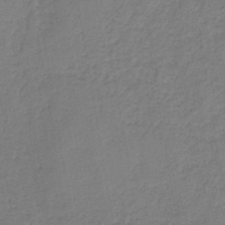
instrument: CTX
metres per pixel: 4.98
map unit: HNb
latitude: -42.7841
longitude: 49.4833
